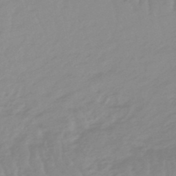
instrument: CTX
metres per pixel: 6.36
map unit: lHb
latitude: -48.2929
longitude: 77.5966
